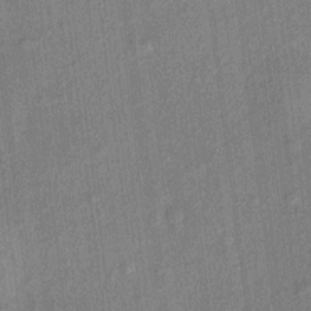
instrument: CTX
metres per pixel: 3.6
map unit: eHh
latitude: 4.7435
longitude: -74.4034
